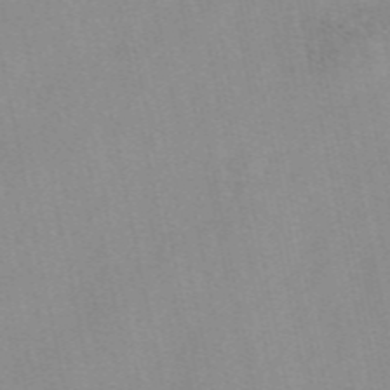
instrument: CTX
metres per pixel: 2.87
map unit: eAb
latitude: 49.0647
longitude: 103.4832
